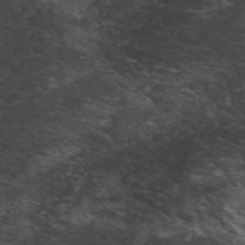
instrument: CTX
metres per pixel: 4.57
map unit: ANa
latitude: 48.5546
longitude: -74.4979
